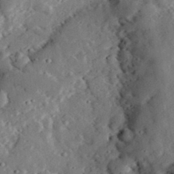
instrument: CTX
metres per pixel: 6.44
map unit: lHvf
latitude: 33.4237
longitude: -83.2725
